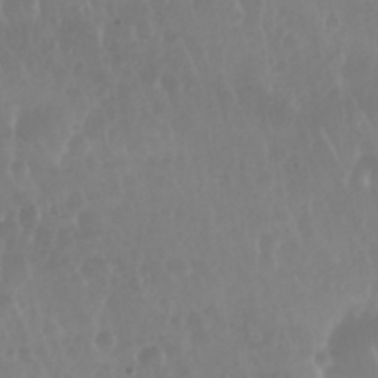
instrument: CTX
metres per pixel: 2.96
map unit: Nhu
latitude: 29.4426
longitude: -56.4978
